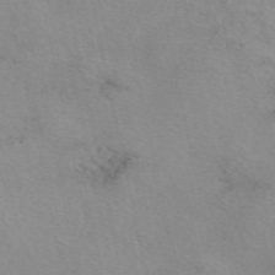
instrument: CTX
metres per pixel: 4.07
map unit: eAb
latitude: 49.8772
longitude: 106.5763
